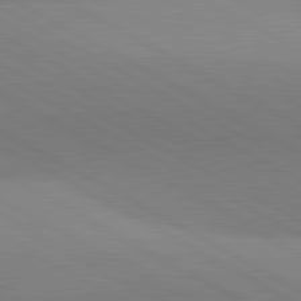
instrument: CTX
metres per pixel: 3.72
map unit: lApd
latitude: 81.8961
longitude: 135.3888
